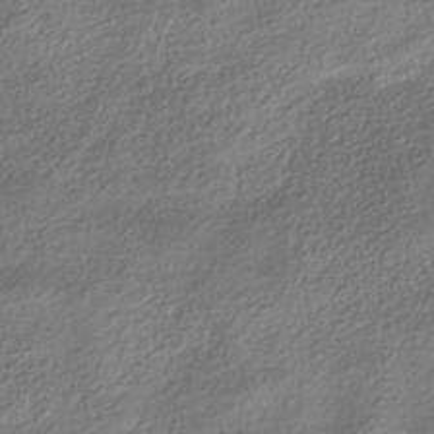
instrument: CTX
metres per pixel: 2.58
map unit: HNhu
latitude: -40.0850
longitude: 101.8233
